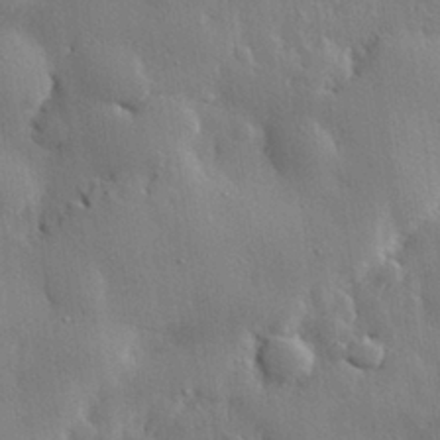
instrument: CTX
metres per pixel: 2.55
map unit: eHh
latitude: 29.5560
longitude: -80.0633
